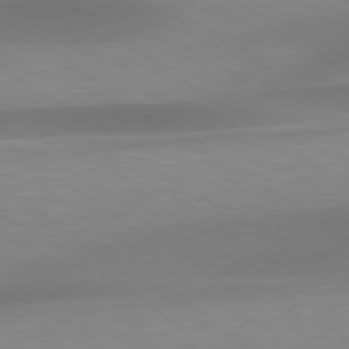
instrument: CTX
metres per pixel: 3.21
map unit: lApd
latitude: 79.4616
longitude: -92.2333
